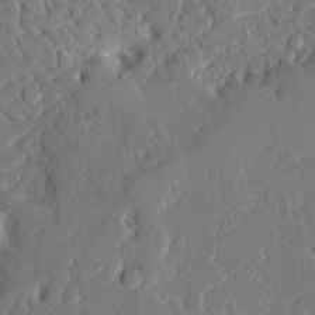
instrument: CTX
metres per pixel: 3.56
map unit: Ave
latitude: 16.1578
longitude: -140.2522
